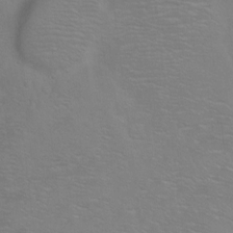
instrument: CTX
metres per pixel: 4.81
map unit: Ht
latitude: 1.7260
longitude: -35.7638
